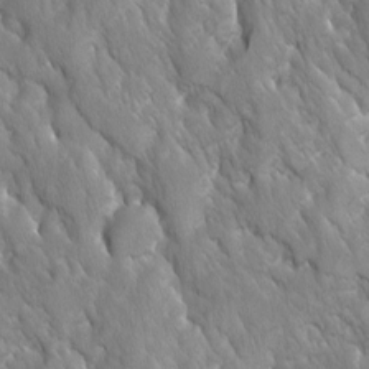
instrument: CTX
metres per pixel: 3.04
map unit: Ave
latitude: -11.2376
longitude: -118.8569
